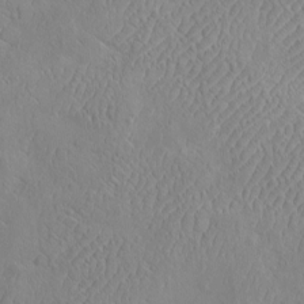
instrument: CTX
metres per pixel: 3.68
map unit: eHh
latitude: -3.3887
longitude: 19.3510
